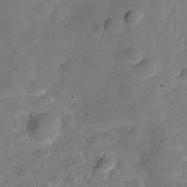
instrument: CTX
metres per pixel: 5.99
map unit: Hve
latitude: -29.1620
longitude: 92.6896
